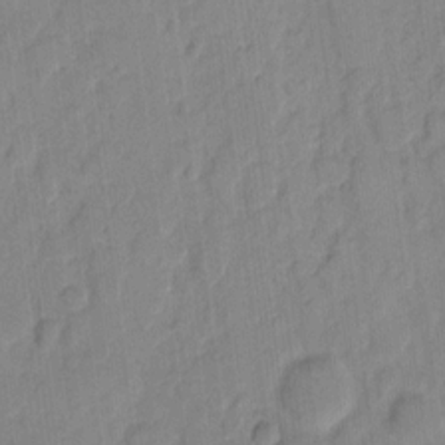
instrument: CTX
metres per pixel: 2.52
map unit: eHh
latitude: 9.6316
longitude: -65.4993
